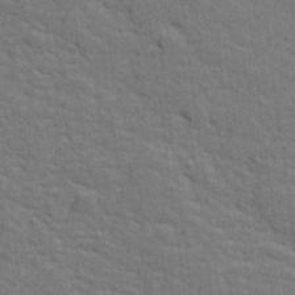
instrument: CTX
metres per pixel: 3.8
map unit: lHvf
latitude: 26.2712
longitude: 142.5951
